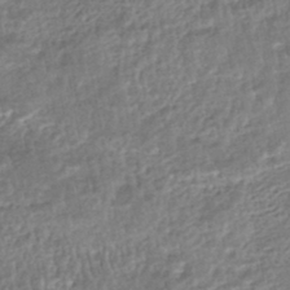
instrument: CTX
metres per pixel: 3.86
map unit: HNhu
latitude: -46.6140
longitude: 102.4251
